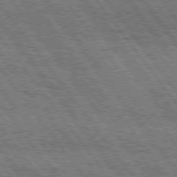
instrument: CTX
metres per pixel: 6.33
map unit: Hpe
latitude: 75.4804
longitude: -152.3845
